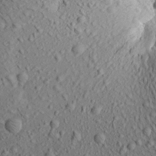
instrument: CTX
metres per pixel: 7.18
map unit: Aa
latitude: 22.3278
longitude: -140.1199
